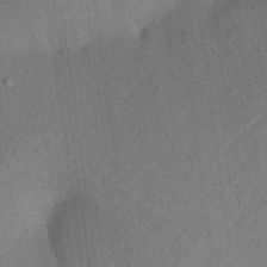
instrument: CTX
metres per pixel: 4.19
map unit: Aa
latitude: 21.9150
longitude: -147.4427
